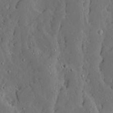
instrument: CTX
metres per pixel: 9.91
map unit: Ave
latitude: 13.5182
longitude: -135.1781
